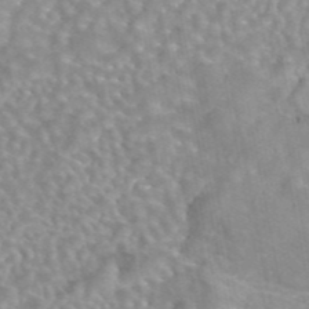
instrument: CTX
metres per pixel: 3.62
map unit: eAb
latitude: 44.0822
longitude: 108.2173
